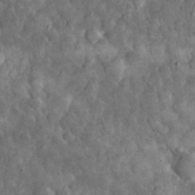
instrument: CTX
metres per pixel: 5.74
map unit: eHh
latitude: 33.0081
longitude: -70.0633
